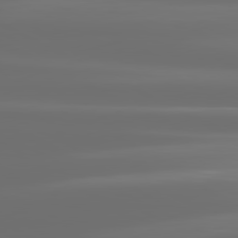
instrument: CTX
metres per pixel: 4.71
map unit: lApd
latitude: 80.9703
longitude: -136.1578
